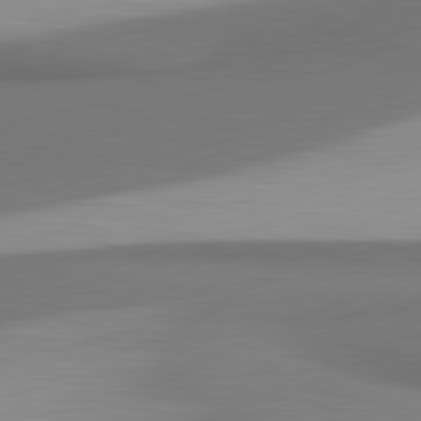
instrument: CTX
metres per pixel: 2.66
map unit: lApd
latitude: 81.4426
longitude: 171.4266
